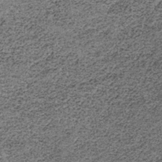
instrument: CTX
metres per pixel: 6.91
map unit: lHb
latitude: -37.7099
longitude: 66.5196
